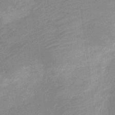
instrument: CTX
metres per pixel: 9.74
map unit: Nve
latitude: -19.6911
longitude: 108.5196
